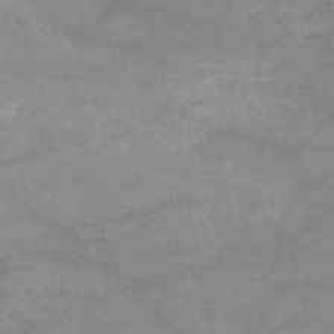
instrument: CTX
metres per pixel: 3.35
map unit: HNb
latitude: -52.2739
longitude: -41.9150
